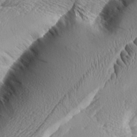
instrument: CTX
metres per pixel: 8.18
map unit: Aa
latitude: 8.7813
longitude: -134.5168
